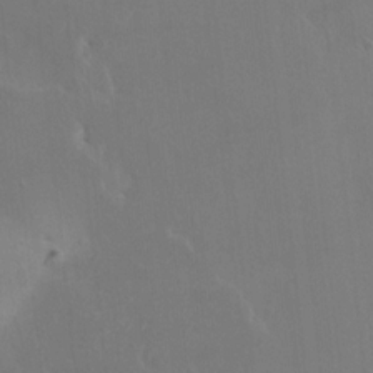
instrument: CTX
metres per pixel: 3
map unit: HNhu
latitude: 6.8002
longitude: 4.0283
